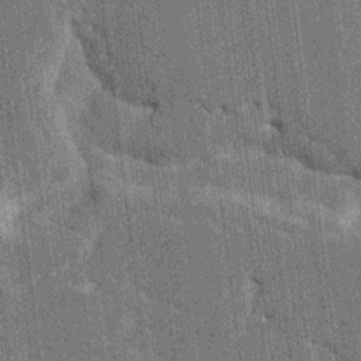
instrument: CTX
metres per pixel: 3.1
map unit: HNhu
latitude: 6.3845
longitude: -6.0633
